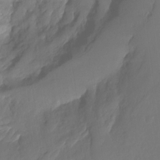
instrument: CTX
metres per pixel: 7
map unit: Ht
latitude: -14.2551
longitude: -51.8961
